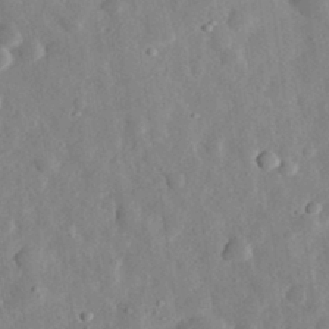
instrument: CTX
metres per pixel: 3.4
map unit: eHh
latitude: 32.7057
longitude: -78.5168
